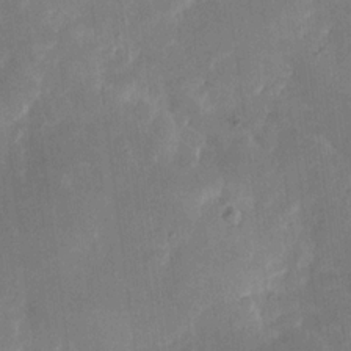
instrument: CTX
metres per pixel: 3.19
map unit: eHh
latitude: 5.8016
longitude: -69.5938
